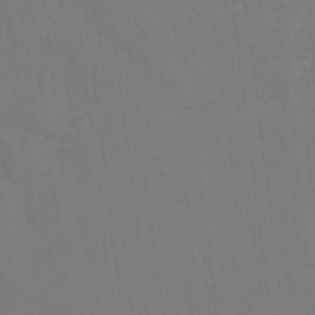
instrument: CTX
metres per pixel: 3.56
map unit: Hto
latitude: -2.4628
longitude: -35.1214
